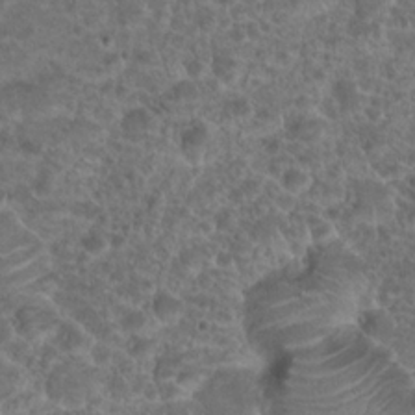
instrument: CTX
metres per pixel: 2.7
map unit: Hto
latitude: 19.3481
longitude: -40.8946
